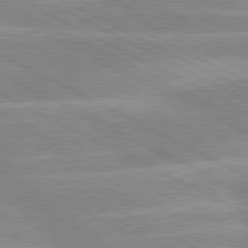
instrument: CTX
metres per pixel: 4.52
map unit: lApd
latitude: 80.4223
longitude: -125.4993
